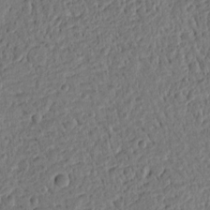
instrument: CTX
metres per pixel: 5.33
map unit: Ht
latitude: 9.9906
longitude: -76.3278
